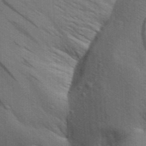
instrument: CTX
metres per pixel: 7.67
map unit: Aa
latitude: 30.8947
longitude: -135.1025
